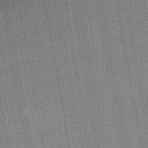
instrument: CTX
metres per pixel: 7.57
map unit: lHb
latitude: -44.7274
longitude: 70.5196
